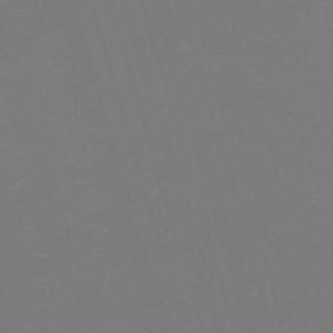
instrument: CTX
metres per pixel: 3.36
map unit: eHh
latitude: -62.6518
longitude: 51.0108
